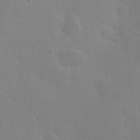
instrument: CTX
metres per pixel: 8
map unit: HNhu
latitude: 6.6679
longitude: 13.1998
